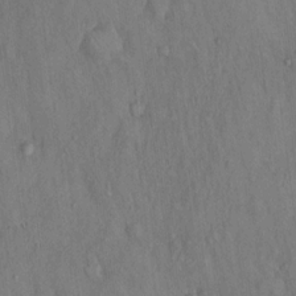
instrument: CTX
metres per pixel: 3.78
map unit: Hto
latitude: 15.7261
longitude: -60.6112
